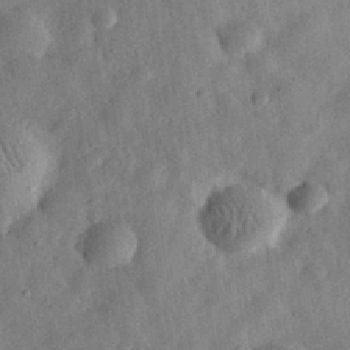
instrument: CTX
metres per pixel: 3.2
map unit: eHh
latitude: 31.4616
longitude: -75.9906
